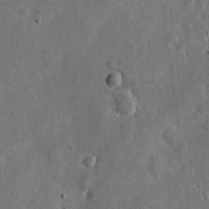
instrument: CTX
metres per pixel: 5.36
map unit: eHh
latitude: 11.5749
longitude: -67.6693
